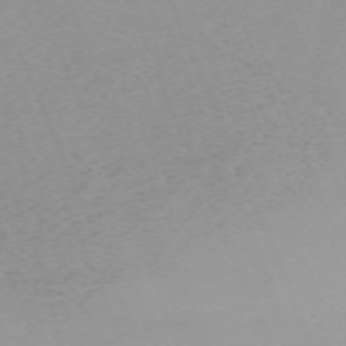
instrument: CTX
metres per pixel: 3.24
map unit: Nhu
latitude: -67.6911
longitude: 38.3684
